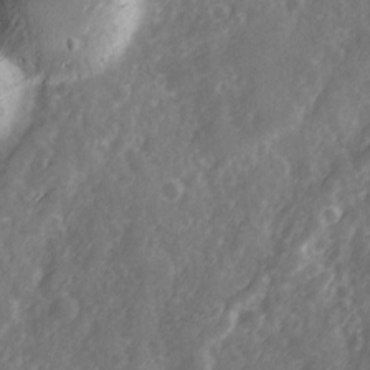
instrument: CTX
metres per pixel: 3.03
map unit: Ave
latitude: 12.8947
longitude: -103.3481
